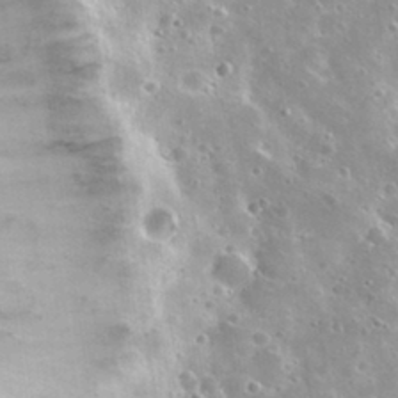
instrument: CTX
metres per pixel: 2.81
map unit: Nhu
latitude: 30.8569
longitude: -53.1781
